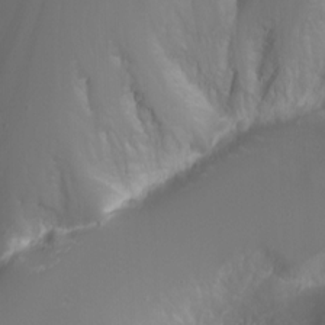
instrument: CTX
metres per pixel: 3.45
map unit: Nhu
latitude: -7.5777
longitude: -71.3670
